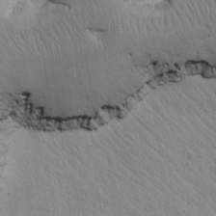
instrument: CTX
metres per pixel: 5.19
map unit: Htu
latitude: -0.4818
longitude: 174.1227
